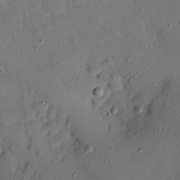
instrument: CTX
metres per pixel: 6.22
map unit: Nhu
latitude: 25.0836
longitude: -73.6505
